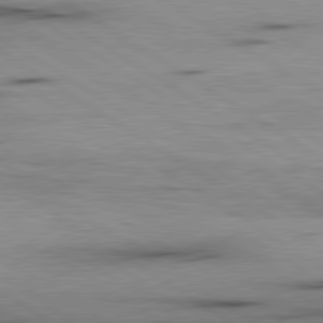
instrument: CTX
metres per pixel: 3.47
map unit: lApd
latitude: 80.0822
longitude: 159.0864
